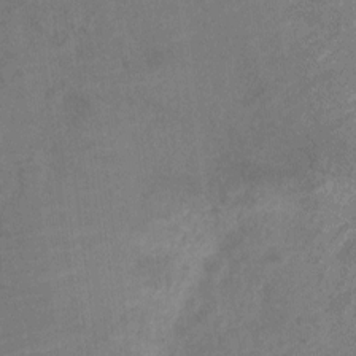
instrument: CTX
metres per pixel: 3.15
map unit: Nve
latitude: -19.2376
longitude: 108.4440
